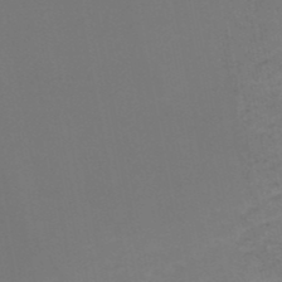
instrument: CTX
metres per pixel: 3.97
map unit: HNb
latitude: -50.5196
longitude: -52.1389
